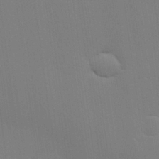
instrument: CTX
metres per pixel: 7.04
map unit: Hve
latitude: 26.3467
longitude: -91.3860
